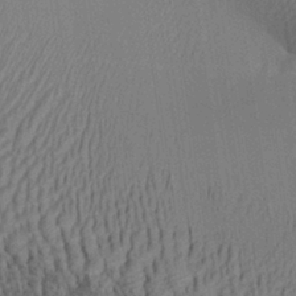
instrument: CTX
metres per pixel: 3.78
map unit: Aa
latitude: 27.7261
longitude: -138.1956
